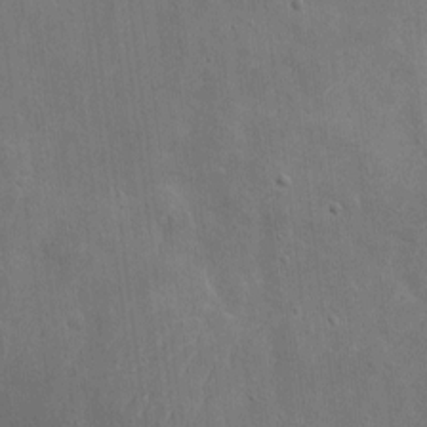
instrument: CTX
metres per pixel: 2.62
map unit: eHh
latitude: 7.5938
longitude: -72.4034
